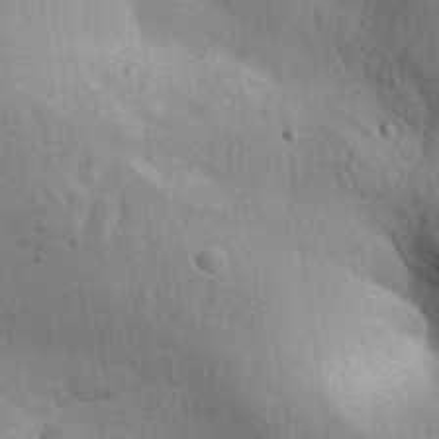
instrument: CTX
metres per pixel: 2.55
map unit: Aa
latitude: 31.6694
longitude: -133.2915
